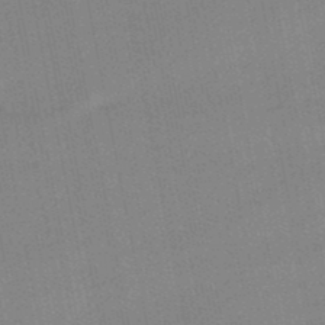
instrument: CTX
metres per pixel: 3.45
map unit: lHb
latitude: -49.2565
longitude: 80.1417
